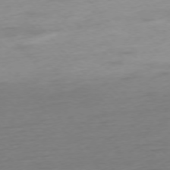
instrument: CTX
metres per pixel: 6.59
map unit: Hpe
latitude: -76.4251
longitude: -14.6113
